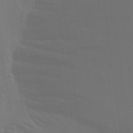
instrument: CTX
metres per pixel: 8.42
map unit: Aa
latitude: 26.9136
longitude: -145.7260
